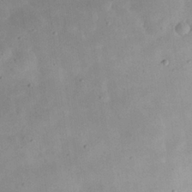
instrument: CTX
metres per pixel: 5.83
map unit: eHh
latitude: 25.0647
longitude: -68.0255
